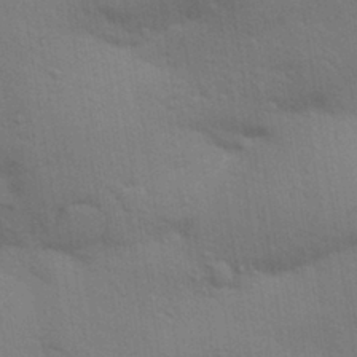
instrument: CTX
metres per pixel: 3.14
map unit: Aa
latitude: 31.7828
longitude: -146.5168
